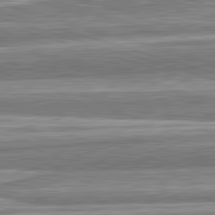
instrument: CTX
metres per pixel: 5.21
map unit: lApd
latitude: 82.8191
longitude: 166.6329
